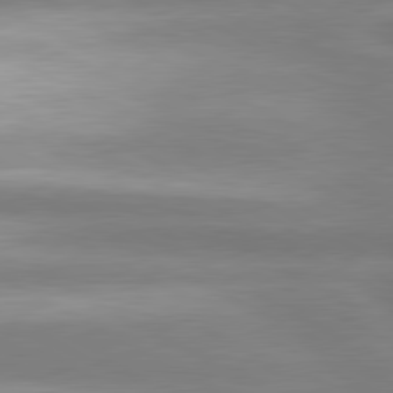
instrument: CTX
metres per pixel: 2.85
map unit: lApd
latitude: 80.9703
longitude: -135.1970
